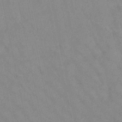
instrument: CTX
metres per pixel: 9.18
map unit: HNb
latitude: -45.1998
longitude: -41.9906
